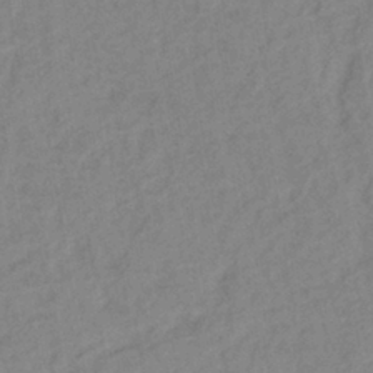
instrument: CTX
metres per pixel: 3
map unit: lHb
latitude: -36.7652
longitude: 72.2928
